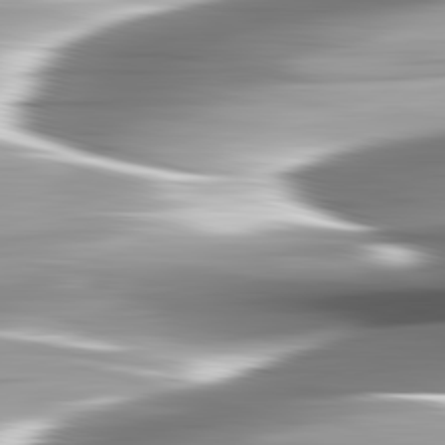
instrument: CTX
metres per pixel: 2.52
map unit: lApd
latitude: 82.8191
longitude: -140.1766
